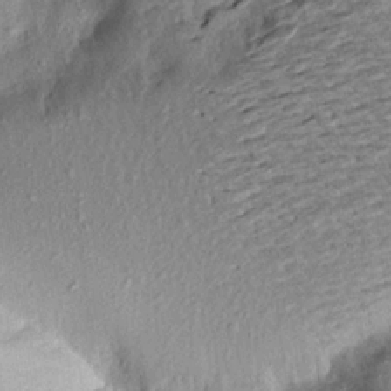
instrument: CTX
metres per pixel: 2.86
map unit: Aa
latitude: 17.6883
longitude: -145.1970
